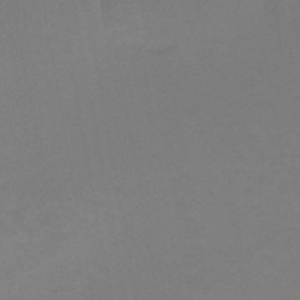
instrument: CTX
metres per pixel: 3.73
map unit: HNb
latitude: -50.5952
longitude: -52.7624
